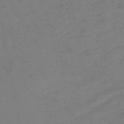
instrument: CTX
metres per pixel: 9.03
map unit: eHb
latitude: -47.1053
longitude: 82.3117
